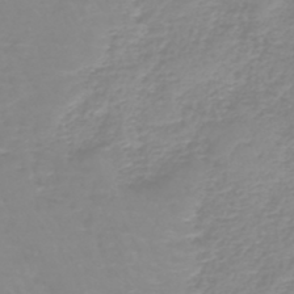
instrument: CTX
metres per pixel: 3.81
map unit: lHb
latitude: -44.2362
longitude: 54.3306
